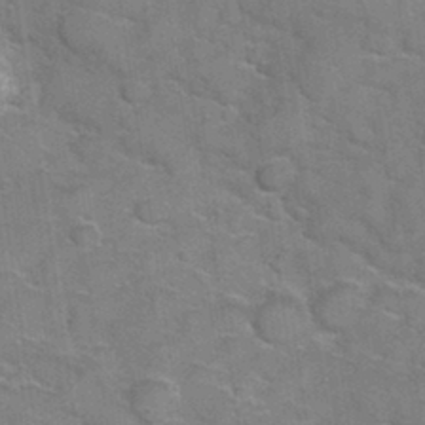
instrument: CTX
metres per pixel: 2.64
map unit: Hve
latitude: 31.4427
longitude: 151.8611
